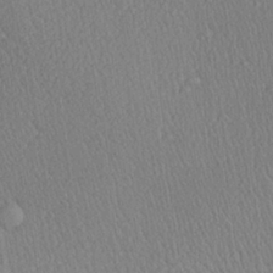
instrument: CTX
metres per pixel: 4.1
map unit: Aa
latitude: 27.2348
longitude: -138.0255
